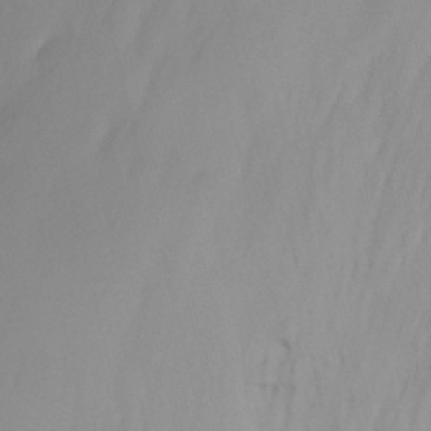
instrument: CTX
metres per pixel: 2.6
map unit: Ht
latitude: -14.5385
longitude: -51.0836
